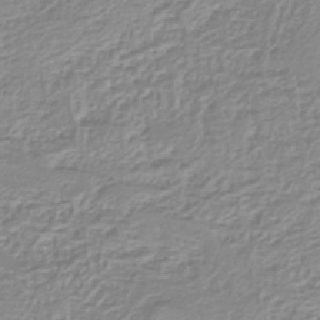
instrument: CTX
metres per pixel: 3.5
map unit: lHb
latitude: -41.4265
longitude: 62.3306
